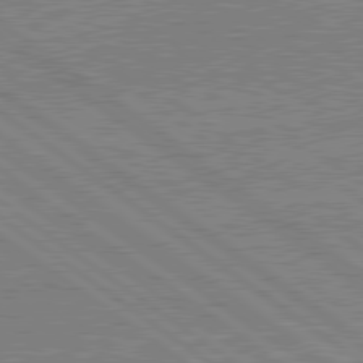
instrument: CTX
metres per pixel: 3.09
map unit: lApd
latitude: 79.5749
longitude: 167.0297
